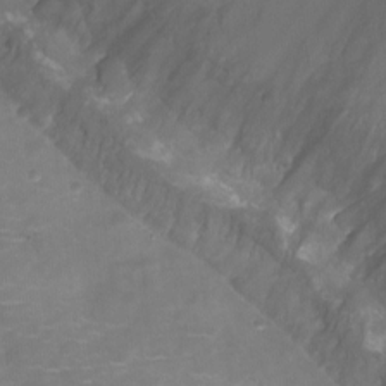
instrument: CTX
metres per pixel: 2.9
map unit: Ht
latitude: -2.9730
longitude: -20.7813
